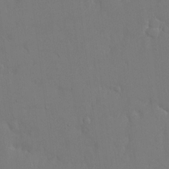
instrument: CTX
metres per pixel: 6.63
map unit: eHh
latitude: 15.5749
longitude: -71.3670
